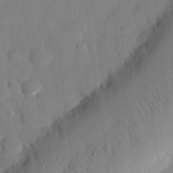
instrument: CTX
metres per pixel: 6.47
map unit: eHh
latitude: 26.3656
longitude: -79.6694
